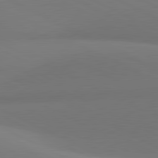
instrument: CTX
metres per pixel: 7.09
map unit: lApd
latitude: 81.3671
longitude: 145.6722
